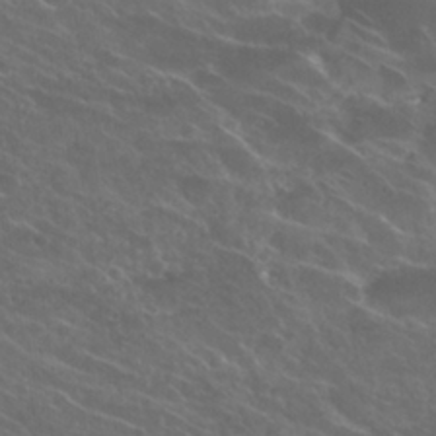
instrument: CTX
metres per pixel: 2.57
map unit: Hto
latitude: 25.5560
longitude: -39.4615
